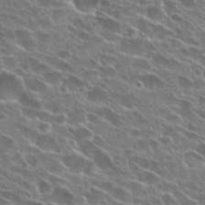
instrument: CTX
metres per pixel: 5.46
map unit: Hto
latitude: 26.8191
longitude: -44.6301
